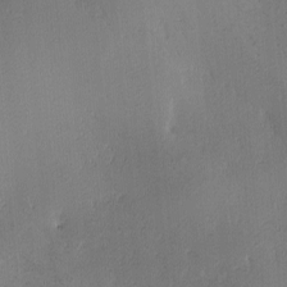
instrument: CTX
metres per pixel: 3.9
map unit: Ave
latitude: -7.8422
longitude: -121.8206
